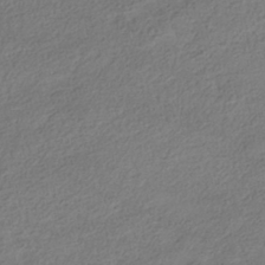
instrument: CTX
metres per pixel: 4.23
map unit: HNhu
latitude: -39.8989
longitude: 102.9164
